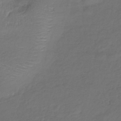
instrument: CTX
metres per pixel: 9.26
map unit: lHb
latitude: -39.5399
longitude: 73.8044
